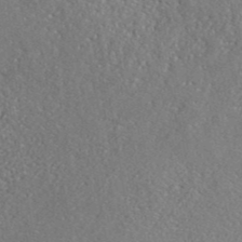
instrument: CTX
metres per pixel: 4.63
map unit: lHvf
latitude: 41.5182
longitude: -88.4979
